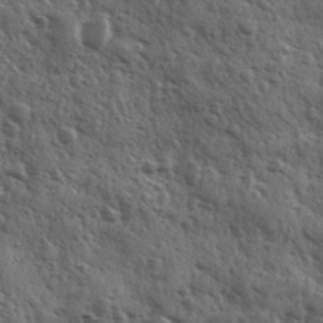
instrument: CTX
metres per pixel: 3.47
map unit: Ave
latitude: 11.5182
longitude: -102.9325
